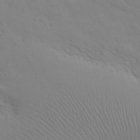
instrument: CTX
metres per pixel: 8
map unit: eHh
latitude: 25.4048
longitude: -65.8205
